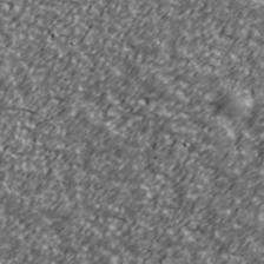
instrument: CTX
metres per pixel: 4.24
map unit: Ave
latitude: 41.2536
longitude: -113.8205
